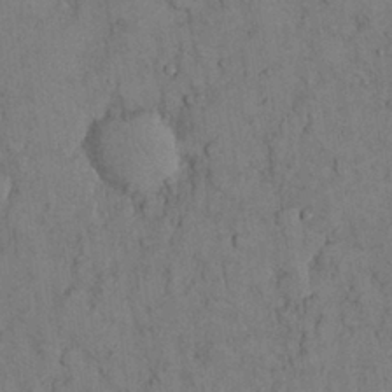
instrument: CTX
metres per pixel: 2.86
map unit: Nhu
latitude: 28.6112
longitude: -71.7449
